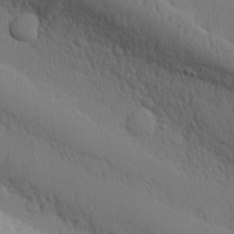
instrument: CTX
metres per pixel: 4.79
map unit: lHvf
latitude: 21.3104
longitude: 142.0850
